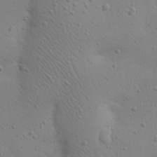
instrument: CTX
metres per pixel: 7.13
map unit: eHh
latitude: 24.4601
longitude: -69.6505
